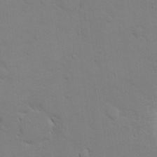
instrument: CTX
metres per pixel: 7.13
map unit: eHh
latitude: 16.8002
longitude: -66.5356
